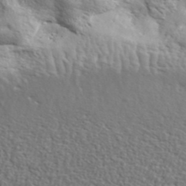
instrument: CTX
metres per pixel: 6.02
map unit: lHvf
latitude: 42.1578
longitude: -88.1767
